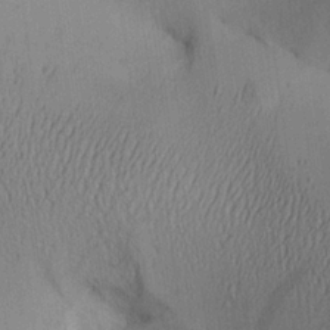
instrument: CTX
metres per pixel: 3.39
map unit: Aa
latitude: 25.8394
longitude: -136.4790
